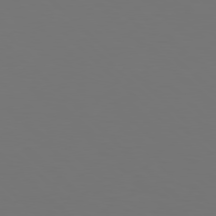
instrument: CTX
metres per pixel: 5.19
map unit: Hpe
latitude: 77.6505
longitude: -171.5938
